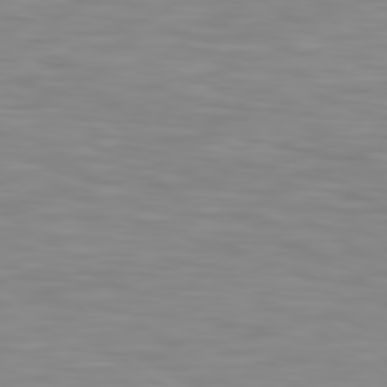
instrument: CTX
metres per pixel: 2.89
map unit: lApd
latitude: 80.0822
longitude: 120.8786
